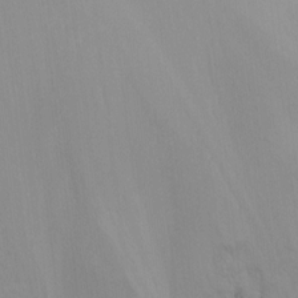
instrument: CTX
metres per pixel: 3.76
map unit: Nhu
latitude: -14.3118
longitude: -55.0458
